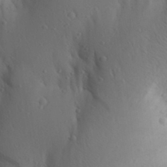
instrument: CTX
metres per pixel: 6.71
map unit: Aa
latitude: 26.2712
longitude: -149.2915
